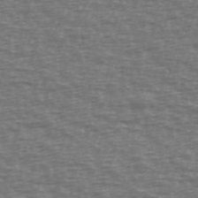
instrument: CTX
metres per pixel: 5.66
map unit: Ave
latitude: 38.8947
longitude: -113.5371
